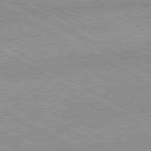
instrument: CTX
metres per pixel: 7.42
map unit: Hpe
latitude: -80.9353
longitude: 20.2928
